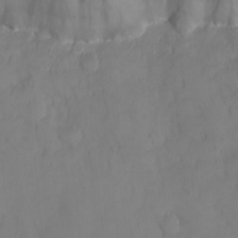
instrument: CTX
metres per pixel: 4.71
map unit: eHh
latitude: -7.6911
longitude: -69.1025
